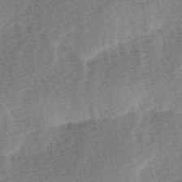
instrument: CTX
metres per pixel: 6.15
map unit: Ave
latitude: 0.7057
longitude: -115.1214
